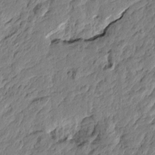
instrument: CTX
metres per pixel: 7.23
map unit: Htu
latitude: -4.2739
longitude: 179.7288
